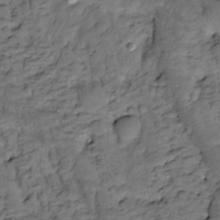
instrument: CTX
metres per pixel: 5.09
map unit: Htu
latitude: -3.0864
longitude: 173.3887
